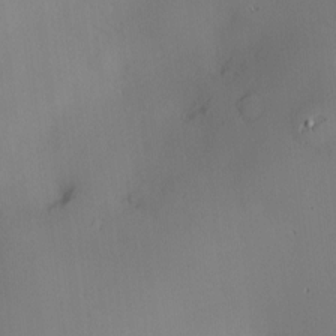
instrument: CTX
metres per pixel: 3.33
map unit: Hve
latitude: -10.1795
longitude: 176.0850
